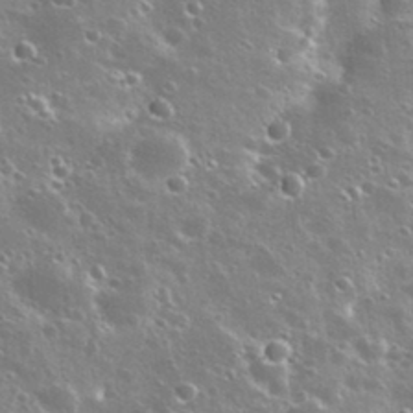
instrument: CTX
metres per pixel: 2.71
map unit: Nhu
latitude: 30.8758
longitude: -56.0822
